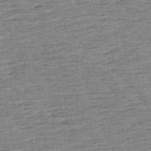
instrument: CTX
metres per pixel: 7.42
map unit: Aa
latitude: 6.8569
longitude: -136.8947
